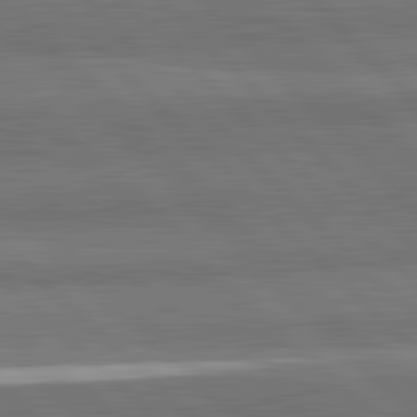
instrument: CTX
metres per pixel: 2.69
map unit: lApd
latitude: 82.3089
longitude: 162.8597
